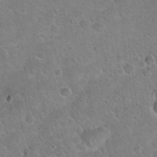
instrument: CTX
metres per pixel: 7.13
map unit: Hto
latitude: 21.0648
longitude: -50.4979
